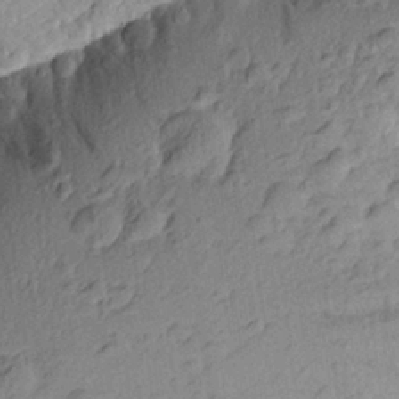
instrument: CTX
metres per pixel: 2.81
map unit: Aa
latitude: 23.0836
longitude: -149.4804
